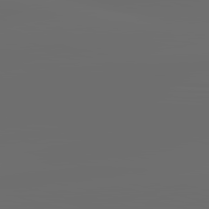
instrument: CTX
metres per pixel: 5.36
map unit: lApd
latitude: 83.7449
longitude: -128.9702
